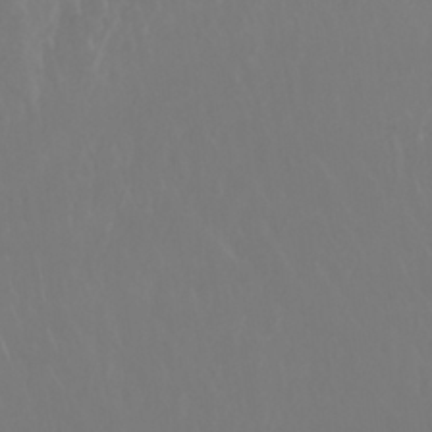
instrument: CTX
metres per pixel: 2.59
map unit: Nhu
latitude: 29.8205
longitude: -57.5938
